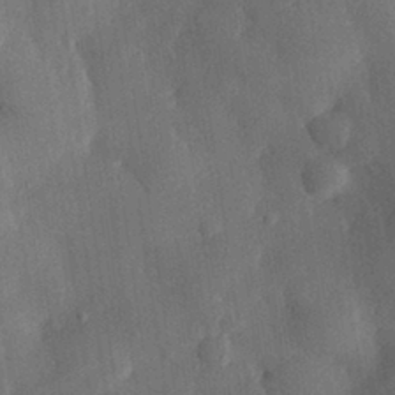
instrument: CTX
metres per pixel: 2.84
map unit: eHh
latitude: 29.9339
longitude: -80.2333
